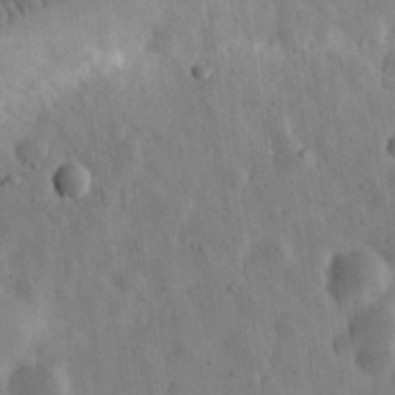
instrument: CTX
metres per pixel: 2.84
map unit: eHh
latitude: 31.3671
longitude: -73.9906
